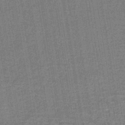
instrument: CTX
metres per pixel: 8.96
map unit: lHb
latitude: -40.5763
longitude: 56.6518
